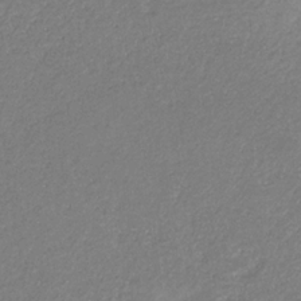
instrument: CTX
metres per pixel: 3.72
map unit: eHb
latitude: -31.0108
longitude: 66.7463
